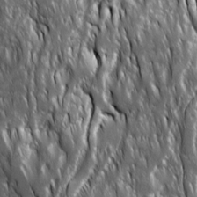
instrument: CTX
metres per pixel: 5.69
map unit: Ave
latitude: 15.4616
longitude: -133.8772
